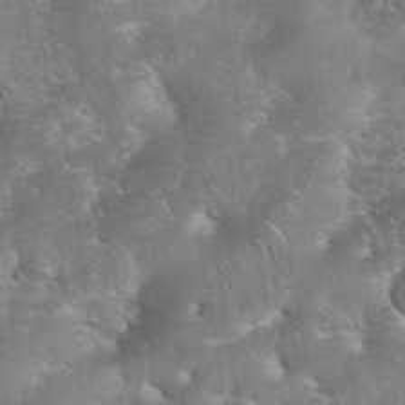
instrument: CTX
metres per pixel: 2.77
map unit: eHh
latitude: 35.3103
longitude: -65.2537
